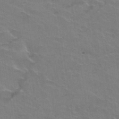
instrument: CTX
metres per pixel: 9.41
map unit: Hto
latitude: 38.6679
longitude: -41.9906
